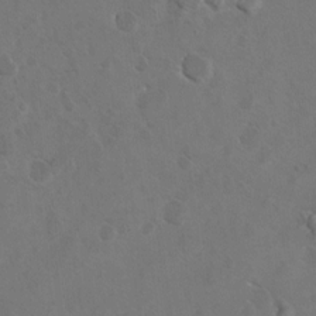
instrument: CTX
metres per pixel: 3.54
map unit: Hto
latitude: 8.5546
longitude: -35.1403
